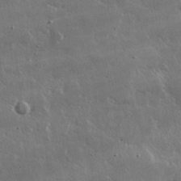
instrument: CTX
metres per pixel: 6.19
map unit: lHvf
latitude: 32.8191
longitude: -91.4993
